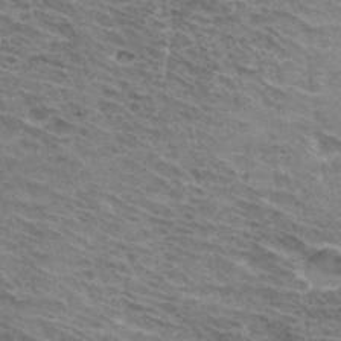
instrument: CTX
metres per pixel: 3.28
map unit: Hto
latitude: 32.5924
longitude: -44.4412
